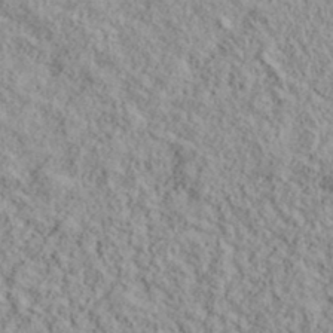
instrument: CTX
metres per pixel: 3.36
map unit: lHvf
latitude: 38.6490
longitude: -89.7639
